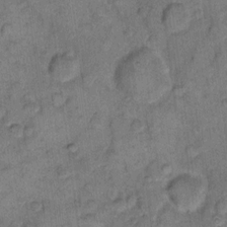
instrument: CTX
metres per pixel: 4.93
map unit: eHh
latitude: 11.1025
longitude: -63.8773
